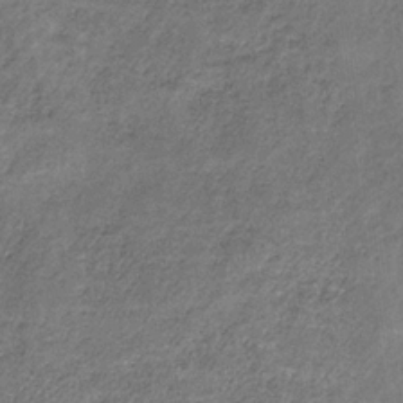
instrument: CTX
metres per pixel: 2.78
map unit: HNb
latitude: -32.7652
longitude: 59.4454
